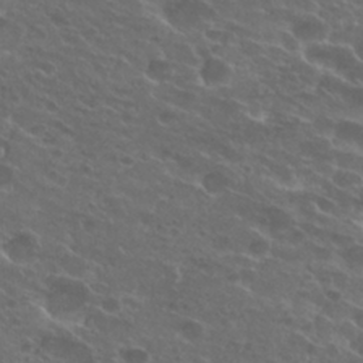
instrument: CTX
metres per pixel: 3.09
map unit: Hto
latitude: 25.4237
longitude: -39.7827
